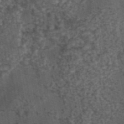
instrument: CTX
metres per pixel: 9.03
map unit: eAb
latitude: 43.8961
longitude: 106.2740
